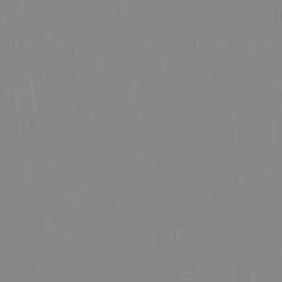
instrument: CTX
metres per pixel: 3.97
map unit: Hto
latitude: -8.1417
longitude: -49.4993
